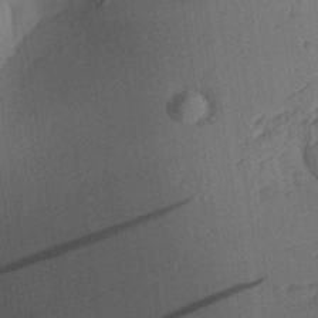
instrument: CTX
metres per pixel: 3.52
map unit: Aa
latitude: 28.7624
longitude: -137.5182
